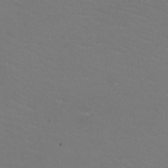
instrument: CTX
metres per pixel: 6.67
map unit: HNhu
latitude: -2.1983
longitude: -2.7813
